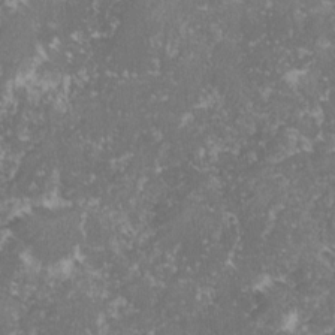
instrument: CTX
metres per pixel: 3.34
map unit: lHvf
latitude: -16.2173
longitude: -99.6882
